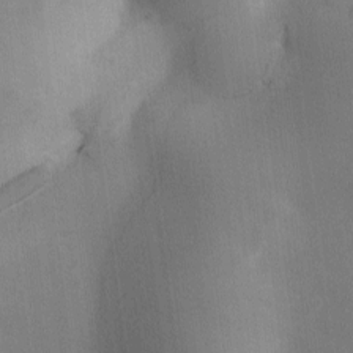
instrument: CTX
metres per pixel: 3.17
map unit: Ave
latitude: -10.7274
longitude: -122.4412
